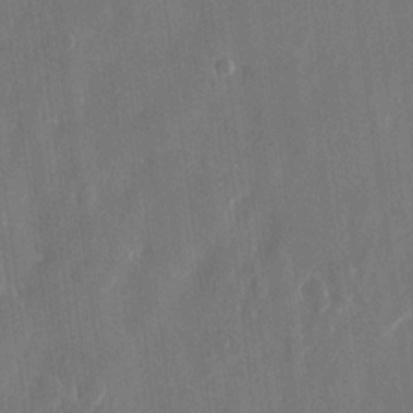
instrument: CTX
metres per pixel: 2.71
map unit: eHh
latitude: 13.3293
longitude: -72.0444
